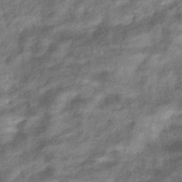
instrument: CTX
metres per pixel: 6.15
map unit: eHb
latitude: -39.6155
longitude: 80.4818
